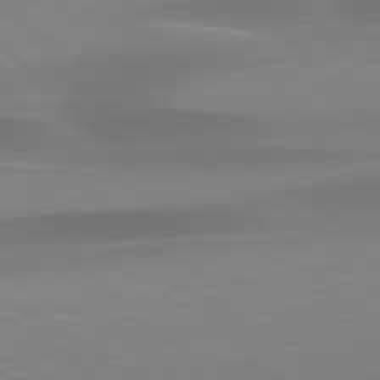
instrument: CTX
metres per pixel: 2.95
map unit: lApd
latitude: 79.4238
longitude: -93.2537
